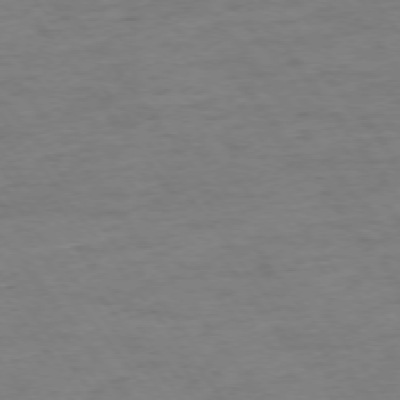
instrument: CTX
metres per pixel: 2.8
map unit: Ap
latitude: -74.9353
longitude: -84.8191
